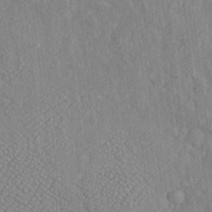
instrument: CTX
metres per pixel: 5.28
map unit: Htu
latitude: -6.9541
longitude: 156.1795
